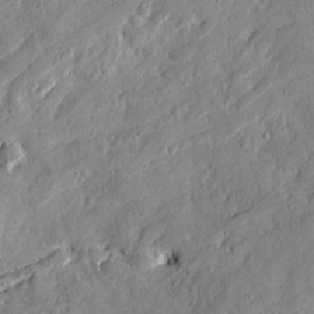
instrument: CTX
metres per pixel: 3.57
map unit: Ave
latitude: 20.4601
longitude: -129.5560
